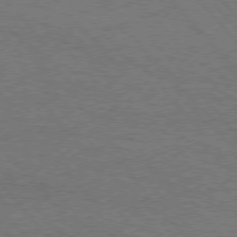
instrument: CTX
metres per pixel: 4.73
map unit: Hpe
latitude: 75.7072
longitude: -152.2334
